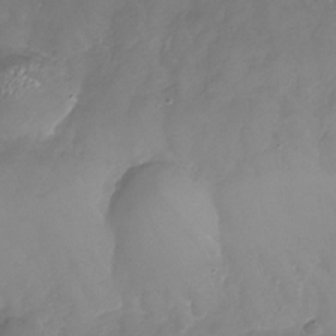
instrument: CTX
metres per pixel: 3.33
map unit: Nhu
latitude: -24.6329
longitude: -56.9135
